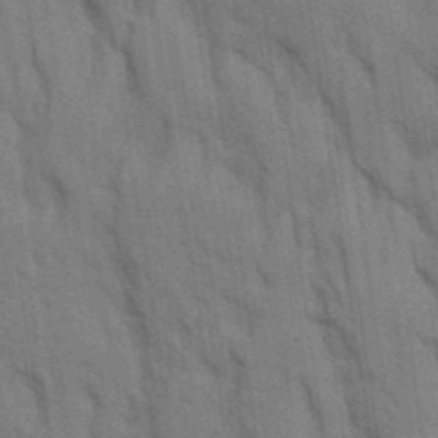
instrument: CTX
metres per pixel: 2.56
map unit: Aa
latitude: 9.2348
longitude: -126.6113
